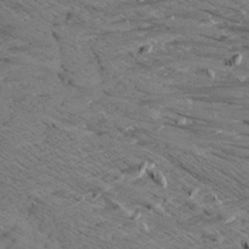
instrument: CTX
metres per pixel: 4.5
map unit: Aa
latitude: 8.8191
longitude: -140.2711
